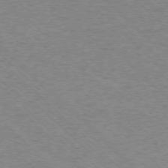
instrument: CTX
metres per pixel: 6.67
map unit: Ap
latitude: -75.6533
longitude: -79.5749
